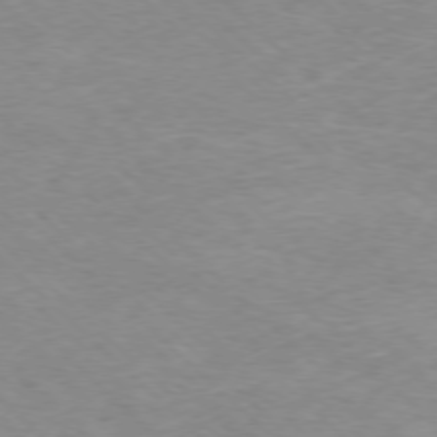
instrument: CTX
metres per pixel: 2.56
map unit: Ap
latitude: -77.0675
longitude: -93.7449
